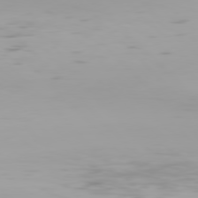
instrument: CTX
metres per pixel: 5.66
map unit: Hpe
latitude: 77.4804
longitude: -135.4426
